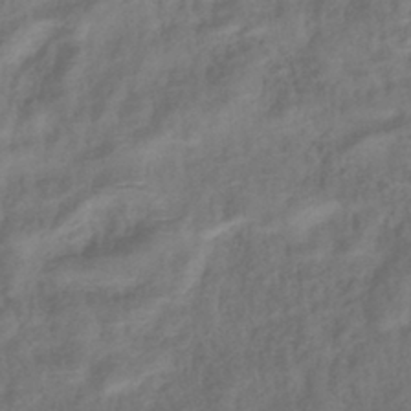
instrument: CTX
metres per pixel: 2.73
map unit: lHb
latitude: -40.7274
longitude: 78.3873
